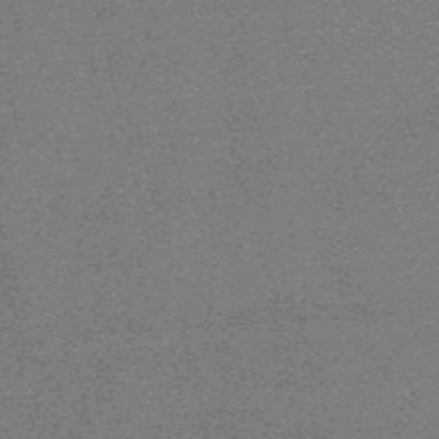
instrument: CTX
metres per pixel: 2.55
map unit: HNb
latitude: -55.2376
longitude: -45.6505
